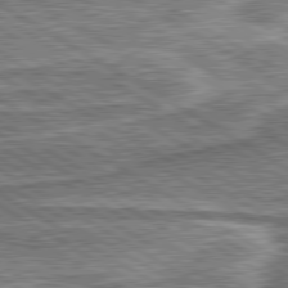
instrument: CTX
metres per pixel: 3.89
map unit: lApd
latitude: 80.4034
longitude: 172.4062
